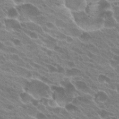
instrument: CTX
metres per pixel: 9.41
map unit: Hto
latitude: 23.7638
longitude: -38.5168
